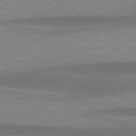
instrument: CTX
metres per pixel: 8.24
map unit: lApd
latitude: 79.4805
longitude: -95.2159
